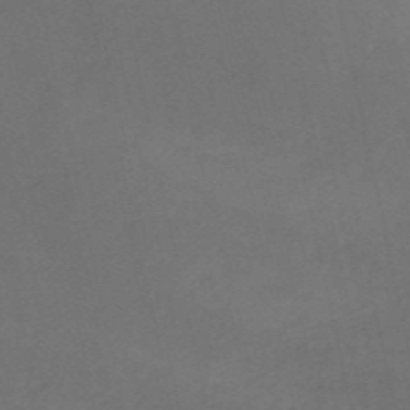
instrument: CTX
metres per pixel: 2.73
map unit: HNb
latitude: -53.1809
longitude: -42.2712
